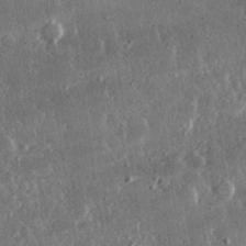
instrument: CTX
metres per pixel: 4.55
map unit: lHvf
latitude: 31.3860
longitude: -91.4426
